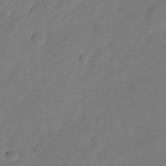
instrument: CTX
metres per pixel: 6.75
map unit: Nhu
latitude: -23.8800
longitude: -69.6694
